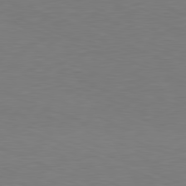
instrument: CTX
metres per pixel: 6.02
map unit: Hpe
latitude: -81.6533
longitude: 9.1242
